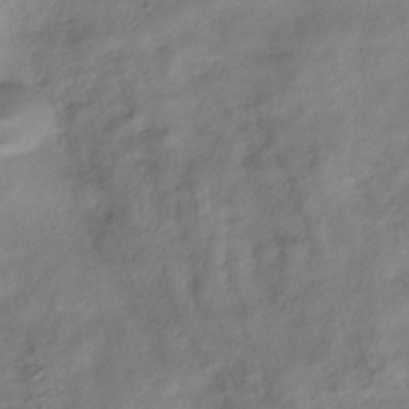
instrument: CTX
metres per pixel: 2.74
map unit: HNhu
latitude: -39.4644
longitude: 102.2551
